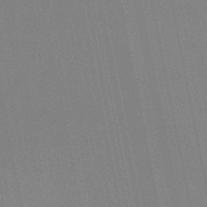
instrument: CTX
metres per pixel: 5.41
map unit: lHb
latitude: -46.9164
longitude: 78.1983
